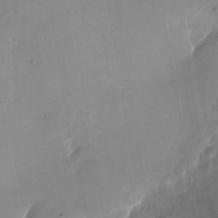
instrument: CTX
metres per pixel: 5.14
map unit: Nhu
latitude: -26.0472
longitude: -69.9717
